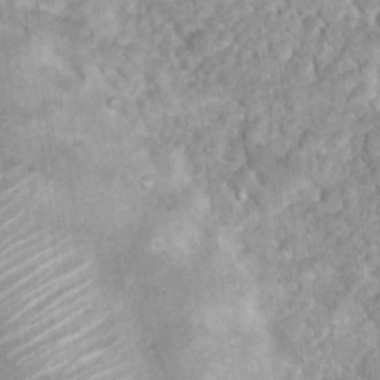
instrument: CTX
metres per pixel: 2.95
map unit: Nhu
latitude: 16.6302
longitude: -31.3671
